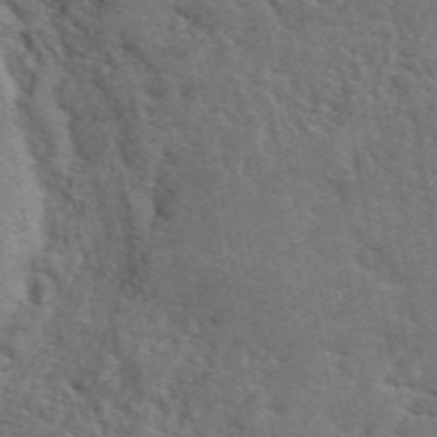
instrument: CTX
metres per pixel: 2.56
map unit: ANa
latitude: 49.9528
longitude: -80.7057
